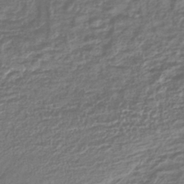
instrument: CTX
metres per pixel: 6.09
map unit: lHb
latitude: -40.4629
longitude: 74.1039
